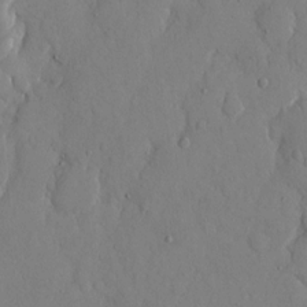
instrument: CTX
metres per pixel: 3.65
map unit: eHh
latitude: 13.6505
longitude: -69.5371
